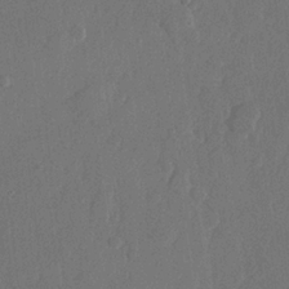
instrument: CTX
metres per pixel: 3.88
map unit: lHvf
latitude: 22.8758
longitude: 145.3699
